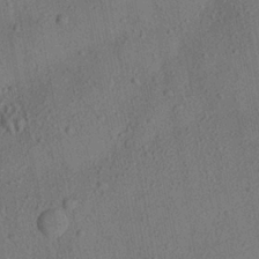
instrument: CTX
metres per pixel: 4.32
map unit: Aa
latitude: 22.7246
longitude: -142.8947
